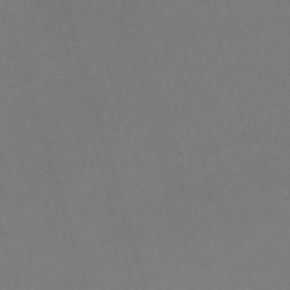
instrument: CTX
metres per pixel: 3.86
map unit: eHh
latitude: -62.0283
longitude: 49.3699
